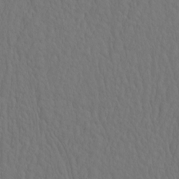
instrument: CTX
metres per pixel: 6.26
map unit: eHh
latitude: -2.9163
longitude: 15.1054
